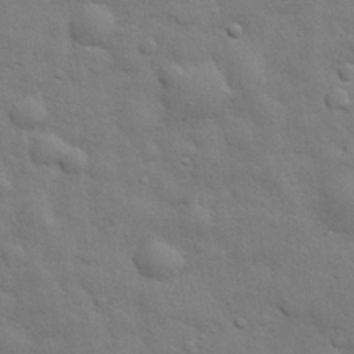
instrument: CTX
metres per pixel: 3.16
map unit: eHh
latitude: 29.3670
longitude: -75.4049
